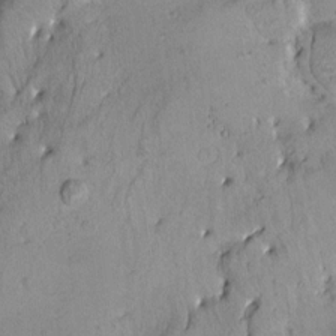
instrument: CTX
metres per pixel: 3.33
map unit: HNhu
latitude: 6.5357
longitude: 14.5007
